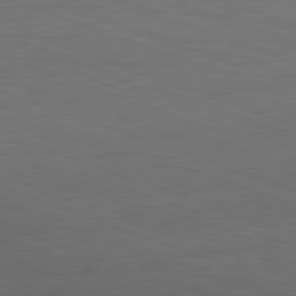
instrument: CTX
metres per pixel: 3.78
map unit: Hpe
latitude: -82.4818
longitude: 15.7667
